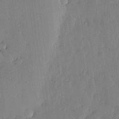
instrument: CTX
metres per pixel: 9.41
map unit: lHvf
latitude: 18.6868
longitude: -116.2900
